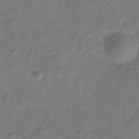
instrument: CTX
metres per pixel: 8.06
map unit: Hve
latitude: -33.5210
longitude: 88.9919
